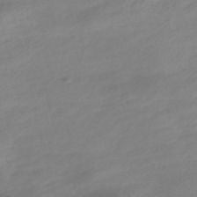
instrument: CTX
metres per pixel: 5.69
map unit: Nve
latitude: -57.5399
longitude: 57.3132
